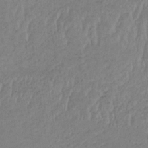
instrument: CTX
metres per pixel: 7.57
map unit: lHb
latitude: -34.5007
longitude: 68.3306
